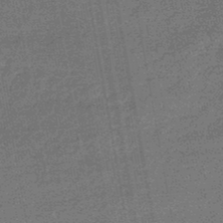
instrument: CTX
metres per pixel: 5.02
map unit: eHb
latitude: -45.6911
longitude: 87.1620
